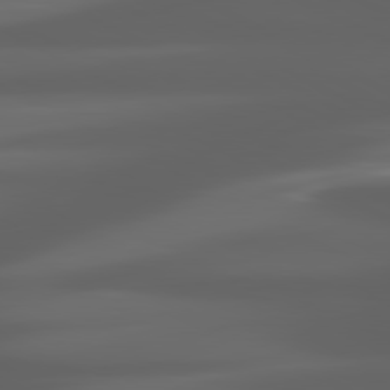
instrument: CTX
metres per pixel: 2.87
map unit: lApd
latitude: 80.7057
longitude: -140.6301
